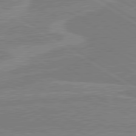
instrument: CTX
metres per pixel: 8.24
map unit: lApd
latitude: 80.4034
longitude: 169.7855
